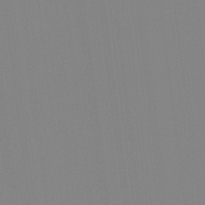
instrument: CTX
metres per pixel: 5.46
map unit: Hto
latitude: -8.1417
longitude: -47.9150
